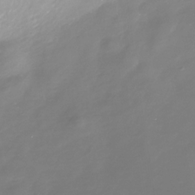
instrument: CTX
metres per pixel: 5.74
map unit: Nhe
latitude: -35.3699
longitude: -90.2711
